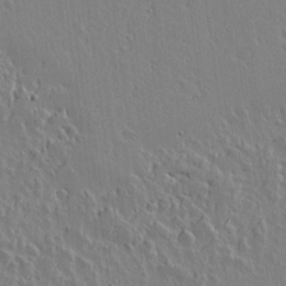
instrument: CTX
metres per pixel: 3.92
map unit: lAvf
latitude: 14.7058
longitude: -125.8961
